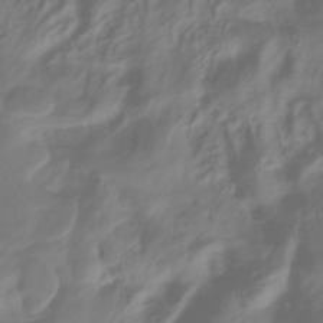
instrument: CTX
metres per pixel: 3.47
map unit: ANa
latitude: -39.2565
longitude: 96.5763
